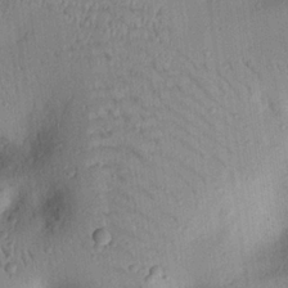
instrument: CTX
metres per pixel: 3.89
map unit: eHh
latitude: 25.6127
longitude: -76.1955
